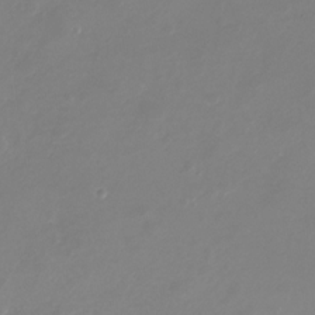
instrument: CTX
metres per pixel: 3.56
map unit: Nhu
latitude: -29.6155
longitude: -77.1403
